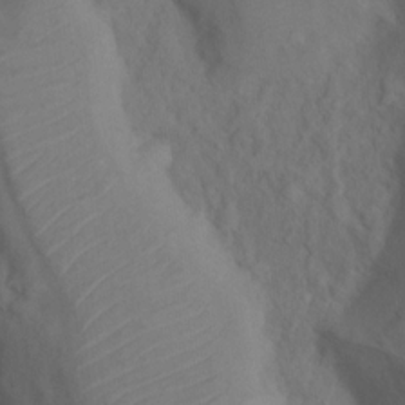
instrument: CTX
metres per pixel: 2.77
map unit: Nhu
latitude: 12.4412
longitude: -28.2333
